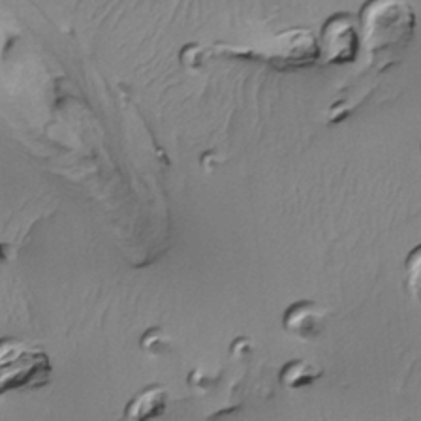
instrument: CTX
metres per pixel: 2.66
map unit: Htu
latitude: -5.1809
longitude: 150.4440
